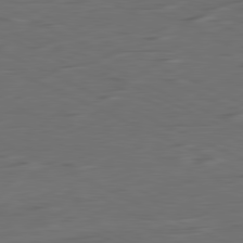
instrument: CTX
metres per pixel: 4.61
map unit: Ap
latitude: -81.6722
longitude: -62.2523
